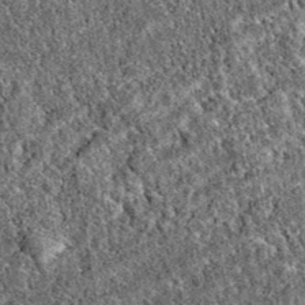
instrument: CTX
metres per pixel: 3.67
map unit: eAb
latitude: 38.2333
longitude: 111.8611
